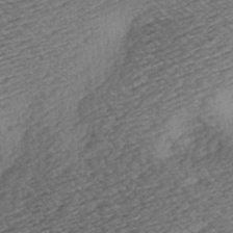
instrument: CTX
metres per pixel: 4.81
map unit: Hve
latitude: 2.1955
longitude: -123.7450
